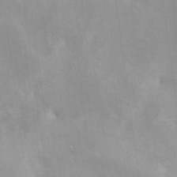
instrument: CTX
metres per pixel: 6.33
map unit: Nve
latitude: -25.3698
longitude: -108.6301
